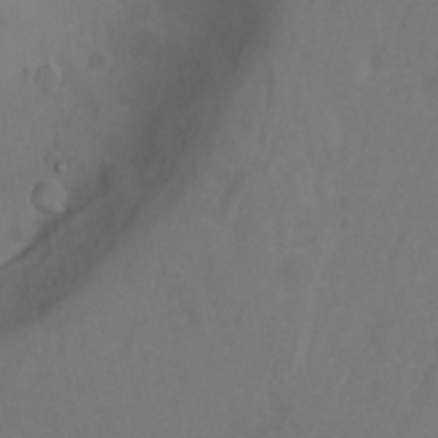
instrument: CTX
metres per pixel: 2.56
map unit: Nhu
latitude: -13.6155
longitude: -71.6316
